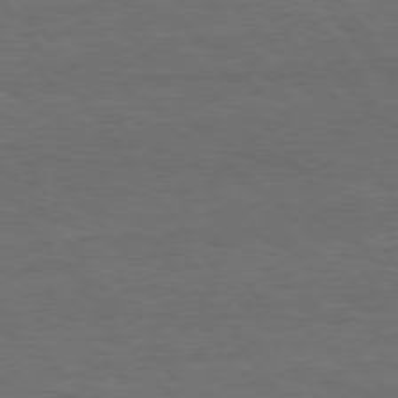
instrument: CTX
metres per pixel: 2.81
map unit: Hpe
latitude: 75.4426
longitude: -136.7435
